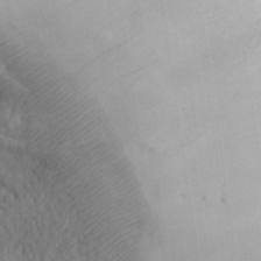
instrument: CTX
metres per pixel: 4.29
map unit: eHh
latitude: 30.8380
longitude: -68.1200
